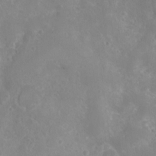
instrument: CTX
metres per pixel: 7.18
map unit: Nhu
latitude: 6.8002
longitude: -18.9702
